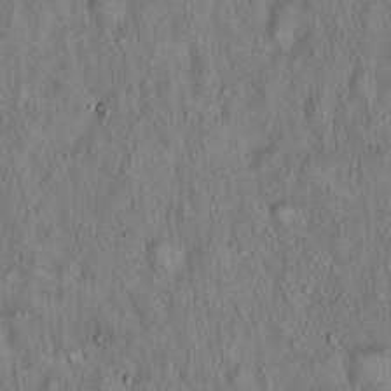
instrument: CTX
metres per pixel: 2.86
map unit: Hto
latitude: 15.8395
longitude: -58.9325
